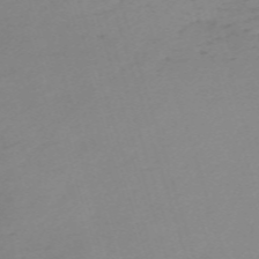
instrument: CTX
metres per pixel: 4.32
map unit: eHh
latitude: -61.3132
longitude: 52.8785
